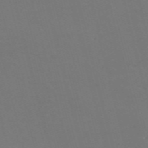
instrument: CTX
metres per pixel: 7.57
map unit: Nve
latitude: -58.1983
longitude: 51.9745
